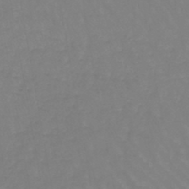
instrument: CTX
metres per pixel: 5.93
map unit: lHb
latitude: -44.7841
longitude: 66.2550
